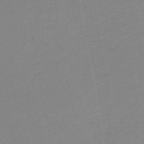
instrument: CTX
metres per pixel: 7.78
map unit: HNb
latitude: -50.5196
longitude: -51.4237
